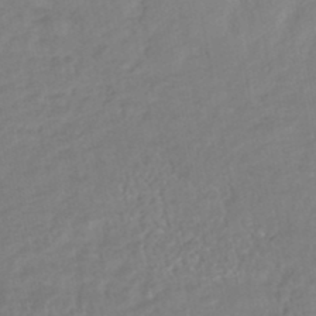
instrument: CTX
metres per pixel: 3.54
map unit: HNhu
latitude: -46.7652
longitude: 92.8030
